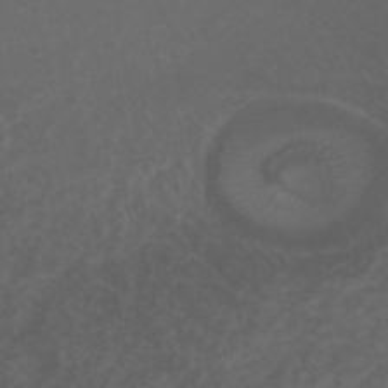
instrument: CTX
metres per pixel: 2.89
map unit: ANa
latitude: 40.9702
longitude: 25.7855
